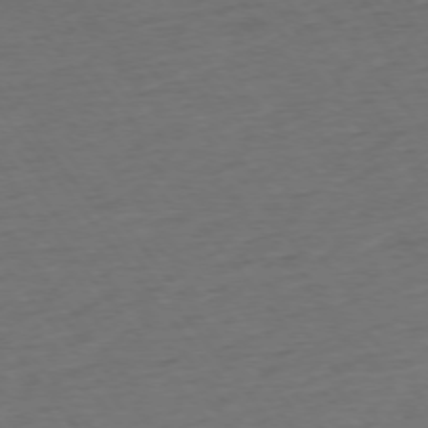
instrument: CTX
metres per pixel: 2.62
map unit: Ap
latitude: -75.6344
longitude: -83.2725
